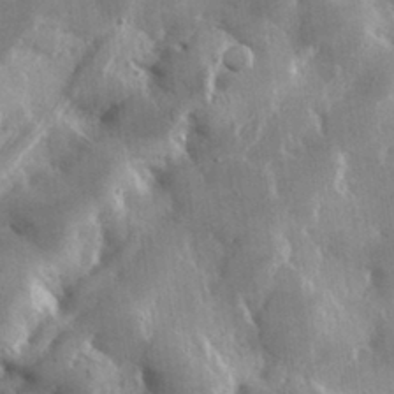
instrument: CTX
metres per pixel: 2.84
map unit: lHvf
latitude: 31.3104
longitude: -92.3278
